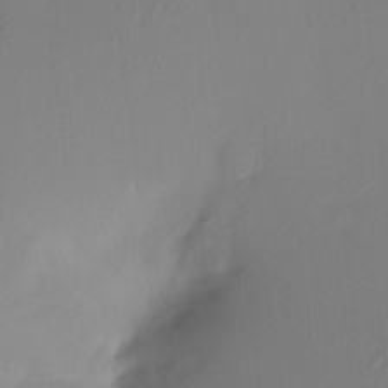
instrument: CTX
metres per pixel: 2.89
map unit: HNhu
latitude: 6.5546
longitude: 1.5966
